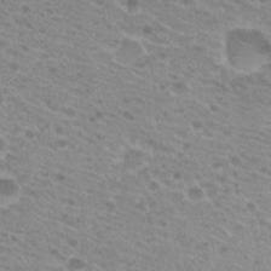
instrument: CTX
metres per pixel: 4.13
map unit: Hto
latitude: 21.3671
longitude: -38.1767
